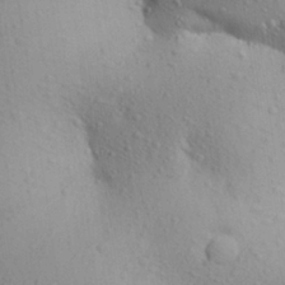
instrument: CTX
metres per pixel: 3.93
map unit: Aa
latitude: 27.6883
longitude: -148.6679
